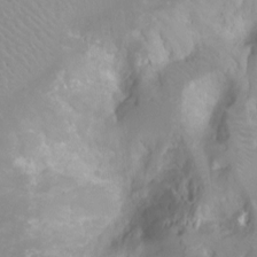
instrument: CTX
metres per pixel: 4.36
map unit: Ht
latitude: -8.6707
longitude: -20.0633
